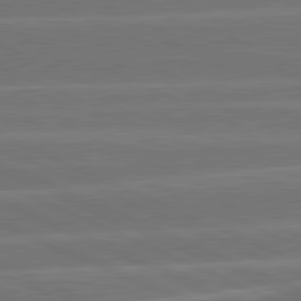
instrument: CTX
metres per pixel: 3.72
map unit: lApd
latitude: 81.7639
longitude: -135.5749
